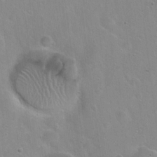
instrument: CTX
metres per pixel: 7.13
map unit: Hto
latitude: 22.4979
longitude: -52.4790
